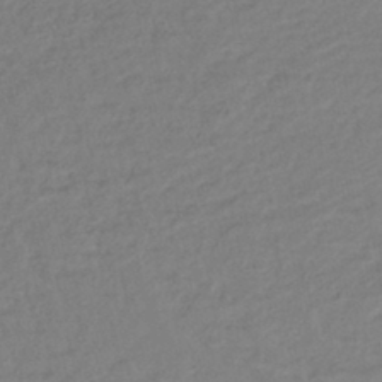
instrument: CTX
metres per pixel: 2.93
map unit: lHb
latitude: -41.7289
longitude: 76.2173
